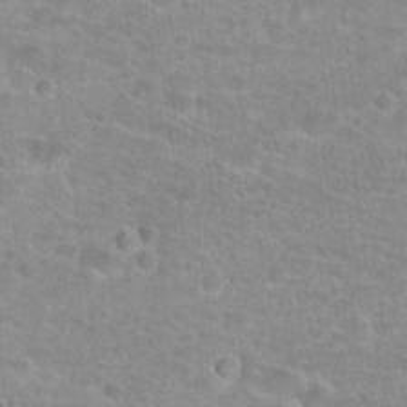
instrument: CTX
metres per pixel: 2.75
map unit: Hto
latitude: 24.7057
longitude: -48.1767
